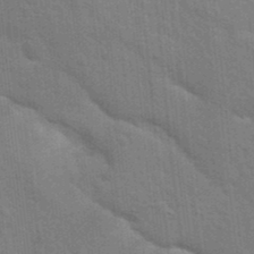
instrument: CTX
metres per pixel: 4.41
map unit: Nhu
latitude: 15.2726
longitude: -29.9906
